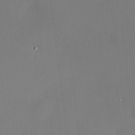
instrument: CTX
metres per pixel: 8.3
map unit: HNhu
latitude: 6.4790
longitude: 8.6707
